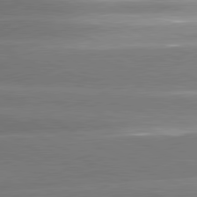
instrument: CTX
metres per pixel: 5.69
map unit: lApd
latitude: 81.0458
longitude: -135.1781
